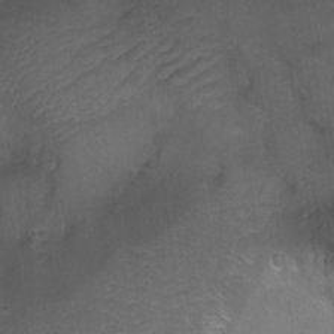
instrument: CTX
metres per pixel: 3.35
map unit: Aa
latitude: -8.6140
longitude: -71.8394
